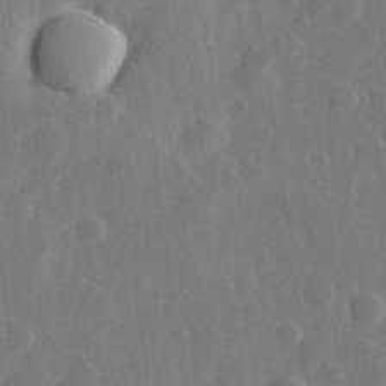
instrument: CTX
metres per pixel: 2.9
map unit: Hve
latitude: 25.4615
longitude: 149.8801
